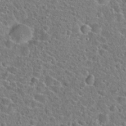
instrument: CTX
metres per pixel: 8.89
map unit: Hto
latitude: 23.2537
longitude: -46.0633
